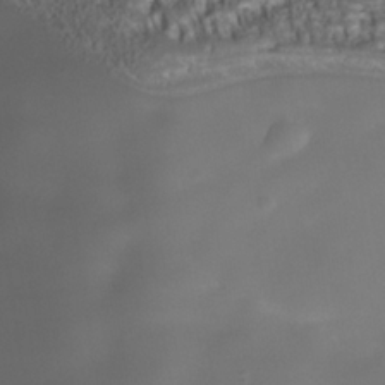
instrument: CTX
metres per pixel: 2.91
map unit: Nhe
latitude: -36.6518
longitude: -117.7450
